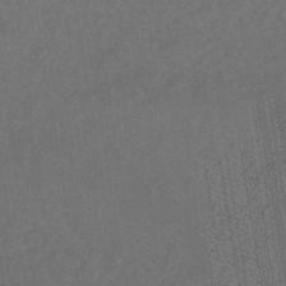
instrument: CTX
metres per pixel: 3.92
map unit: eHb
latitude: -46.2172
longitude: 85.3509
